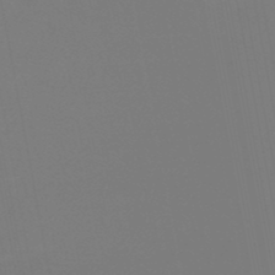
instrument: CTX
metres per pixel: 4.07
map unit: eHb
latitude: -50.4818
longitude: 74.9920
